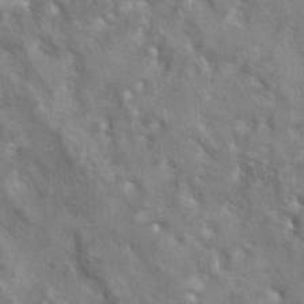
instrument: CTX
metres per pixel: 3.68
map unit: lAa
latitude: -6.1228
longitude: -125.2348
